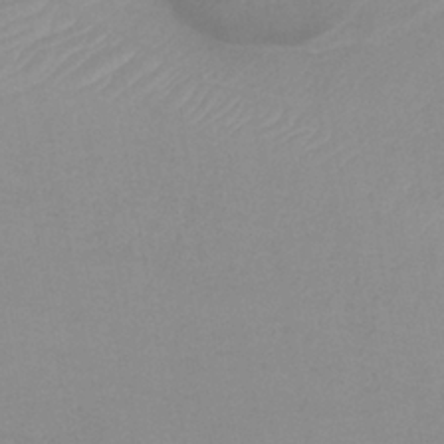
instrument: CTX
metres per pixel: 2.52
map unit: HNb
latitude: -35.4832
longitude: 51.8044
